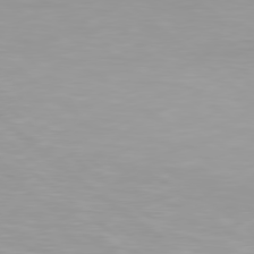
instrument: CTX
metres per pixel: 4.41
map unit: Hpe
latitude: 78.3656
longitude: -141.1781
